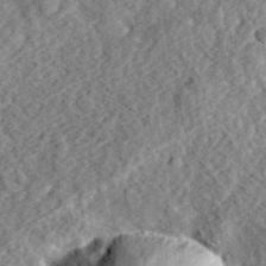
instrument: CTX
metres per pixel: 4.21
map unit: eHh
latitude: 36.9703
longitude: -79.3671
